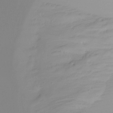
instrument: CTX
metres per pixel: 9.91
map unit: Ht
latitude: -16.0850
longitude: -46.9514
